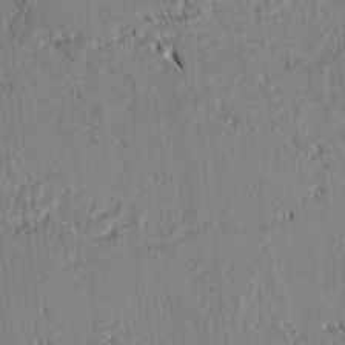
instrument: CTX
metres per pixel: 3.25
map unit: lAvf
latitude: 2.1011
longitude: -106.6302
